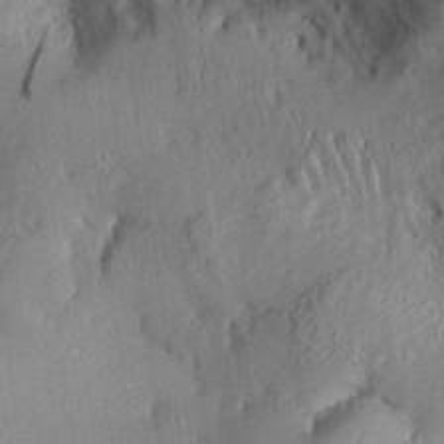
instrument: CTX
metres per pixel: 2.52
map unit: Aa
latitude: 29.8772
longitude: -132.2523
